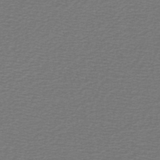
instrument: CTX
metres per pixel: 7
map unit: lHb
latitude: -46.1417
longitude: 72.0283
